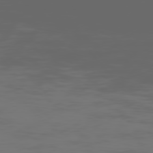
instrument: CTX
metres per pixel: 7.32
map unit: Hpe
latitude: 75.8017
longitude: -127.4804
